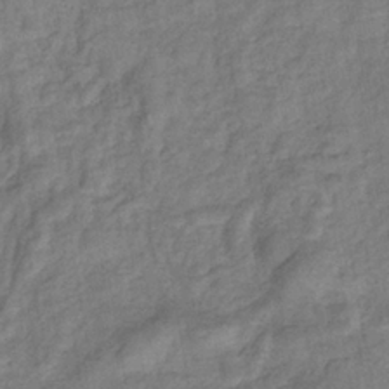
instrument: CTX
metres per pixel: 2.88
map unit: eHb
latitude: -33.1431
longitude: 74.1606
